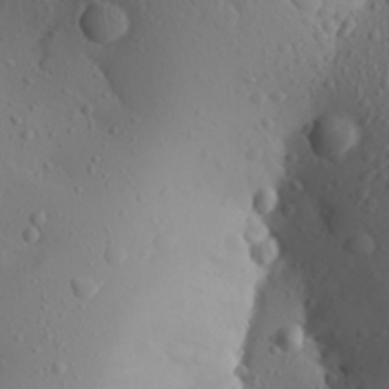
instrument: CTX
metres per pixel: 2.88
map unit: Aa
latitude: 23.5371
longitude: -146.2145
